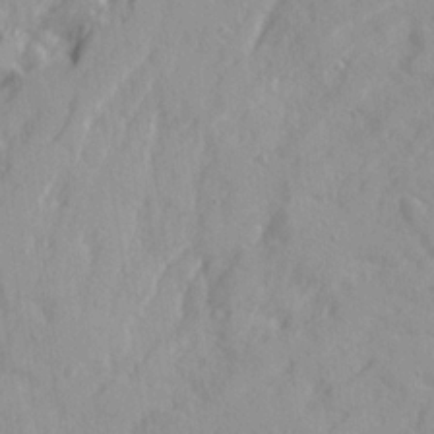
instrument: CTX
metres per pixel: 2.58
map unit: Ave
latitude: 21.2537
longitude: -131.0081
